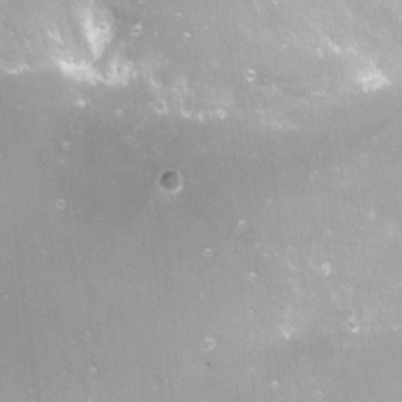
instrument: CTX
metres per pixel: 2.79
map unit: Nve
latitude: -18.3495
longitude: -59.5182
